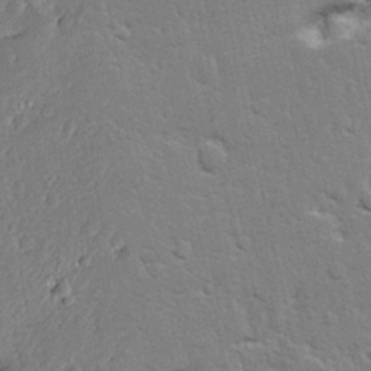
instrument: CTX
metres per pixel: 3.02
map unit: Ave
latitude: 12.8947
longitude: -135.7071
